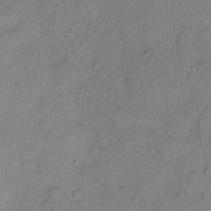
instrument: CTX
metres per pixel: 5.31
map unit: Hto
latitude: 6.0255
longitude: -61.8772
